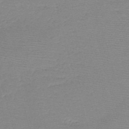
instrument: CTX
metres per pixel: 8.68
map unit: HNb
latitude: -49.2565
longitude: -41.8394
